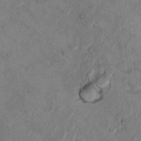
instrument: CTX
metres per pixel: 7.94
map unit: Ht
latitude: 11.3482
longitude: -31.8962
